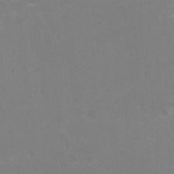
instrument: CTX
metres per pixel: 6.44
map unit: HNhu
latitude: -2.5762
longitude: -3.8205
